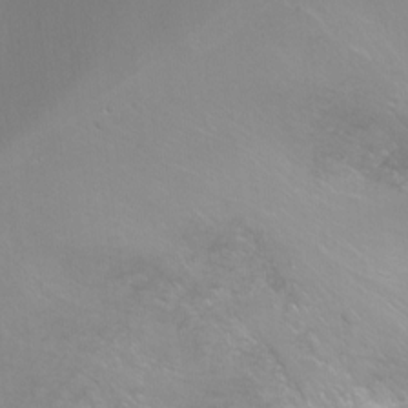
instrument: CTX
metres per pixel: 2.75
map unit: Ht
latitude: -6.5951
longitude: -30.9325
